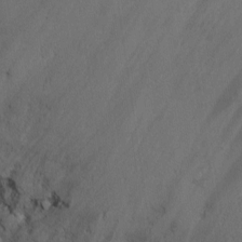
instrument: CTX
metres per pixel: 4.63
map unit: Nhu
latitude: -10.6330
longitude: -36.8002
